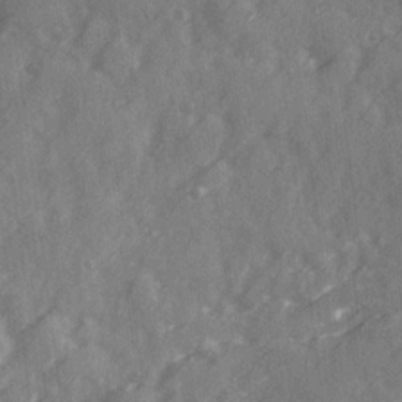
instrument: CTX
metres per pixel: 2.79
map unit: Ave
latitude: 19.5938
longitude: -130.7436
